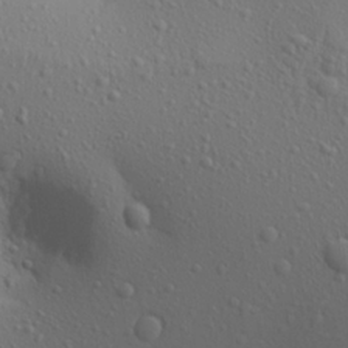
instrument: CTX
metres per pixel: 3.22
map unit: Aa
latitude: 21.8206
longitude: -142.4979
